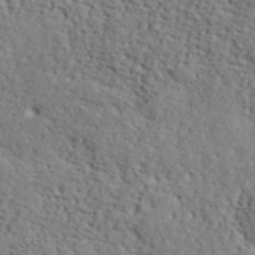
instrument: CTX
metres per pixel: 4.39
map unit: lHvf
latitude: 39.7261
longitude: -87.6127
